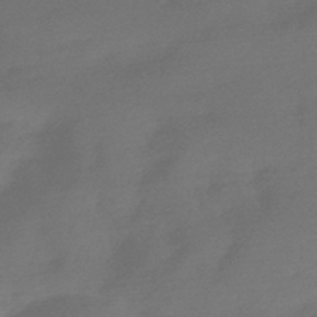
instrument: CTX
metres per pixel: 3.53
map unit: HNhu
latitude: -43.8611
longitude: 92.6141
